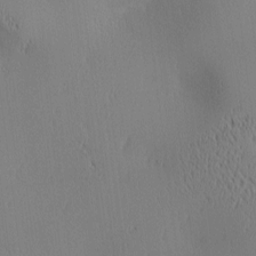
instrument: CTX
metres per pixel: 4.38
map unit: lAa
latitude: 1.7827
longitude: -116.8380
